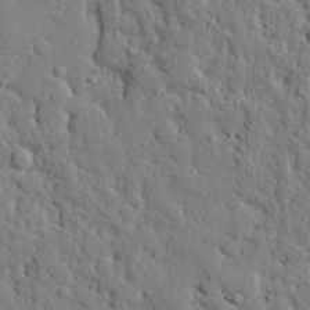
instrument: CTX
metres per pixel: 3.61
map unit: eHh
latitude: 26.7246
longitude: -78.2901
